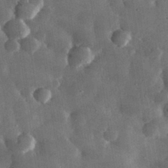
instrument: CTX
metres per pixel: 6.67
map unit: lHvf
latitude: 31.7072
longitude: -88.6491
